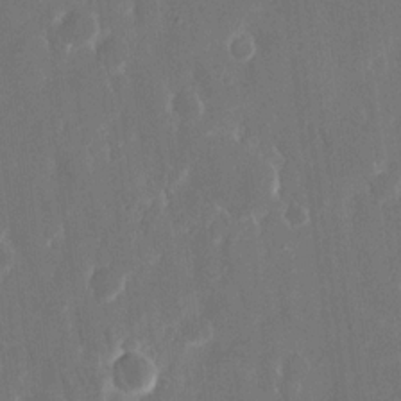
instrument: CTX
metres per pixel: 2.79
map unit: eHh
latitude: 15.6127
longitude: -72.8569
